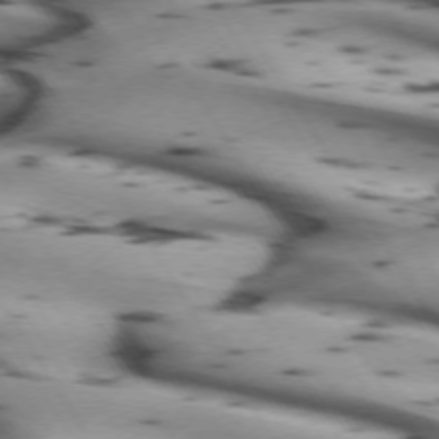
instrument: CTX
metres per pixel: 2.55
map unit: lApd
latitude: 72.2145
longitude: -52.8758
